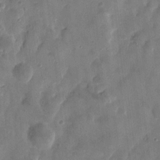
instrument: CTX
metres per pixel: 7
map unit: eHh
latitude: 8.9892
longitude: -73.9528
